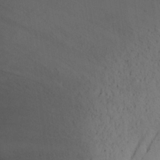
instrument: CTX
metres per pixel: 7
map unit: Aa
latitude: 25.8205
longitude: -131.9340
